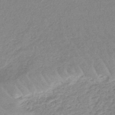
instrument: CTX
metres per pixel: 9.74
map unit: lHb
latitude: -44.2362
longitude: 69.8800
